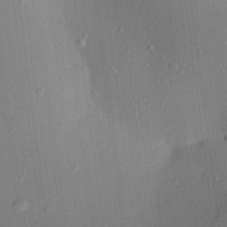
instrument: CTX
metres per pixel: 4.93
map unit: Aa
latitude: 21.4994
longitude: -143.1403
